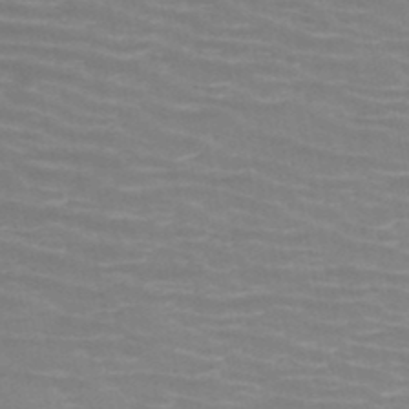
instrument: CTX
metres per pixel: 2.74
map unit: HNb
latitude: -46.9352
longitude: -47.0837
